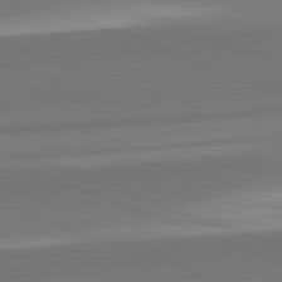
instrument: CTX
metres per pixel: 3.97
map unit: lApd
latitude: 82.2522
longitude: 149.7856
